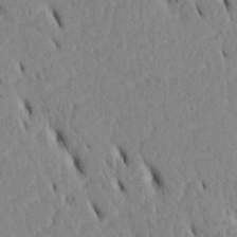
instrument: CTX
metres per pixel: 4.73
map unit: Htu
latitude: 3.2537
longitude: 152.6329
